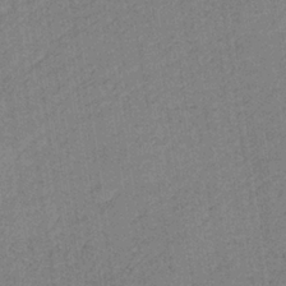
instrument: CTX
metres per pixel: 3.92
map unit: HNb
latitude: -34.0472
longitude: 62.6329
